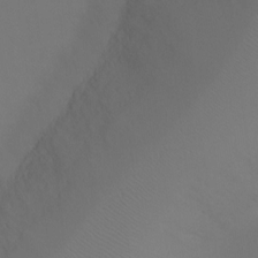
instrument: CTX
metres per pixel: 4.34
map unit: Ht
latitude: -9.1431
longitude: -32.0255
